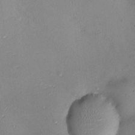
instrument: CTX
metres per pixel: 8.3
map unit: Ht
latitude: -3.5021
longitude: -13.2726
